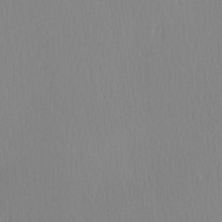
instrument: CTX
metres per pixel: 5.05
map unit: Hve
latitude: 13.0081
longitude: -91.0458
